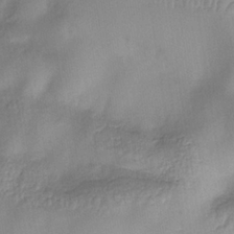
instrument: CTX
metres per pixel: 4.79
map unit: eHb
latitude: -33.1809
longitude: 75.2187
